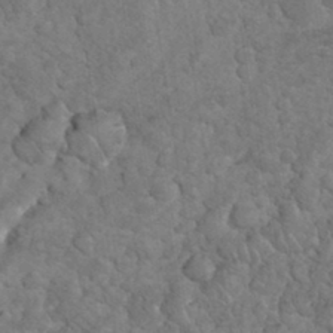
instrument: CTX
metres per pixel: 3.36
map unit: eHh
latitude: 33.7072
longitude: -66.0633
